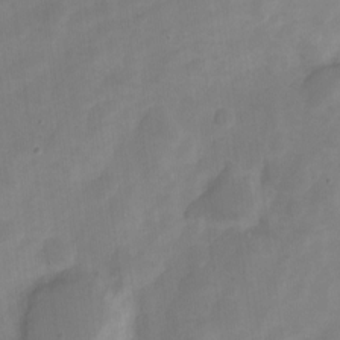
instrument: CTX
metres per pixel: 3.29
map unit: Nve
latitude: -21.0486
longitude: 107.7667
